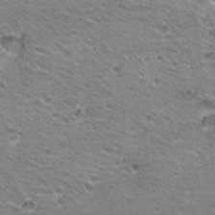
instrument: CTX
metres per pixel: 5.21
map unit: Hto
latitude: 20.7058
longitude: -32.6302
